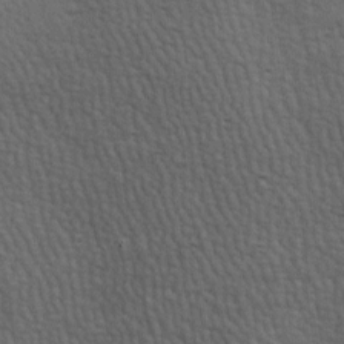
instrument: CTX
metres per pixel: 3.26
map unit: lAa
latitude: -7.8422
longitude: -125.4993
